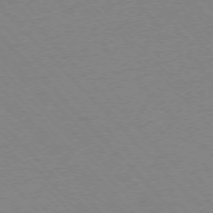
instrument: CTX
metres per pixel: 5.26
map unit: Ap
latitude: -76.3117
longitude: -85.5938
